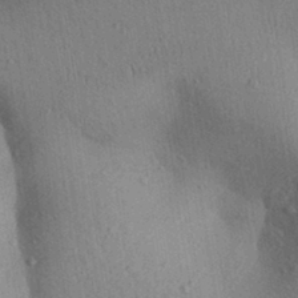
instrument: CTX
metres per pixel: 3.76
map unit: Aa
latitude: 29.2726
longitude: -146.9325
